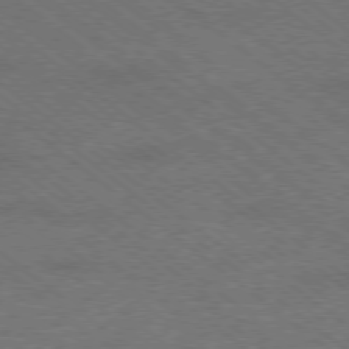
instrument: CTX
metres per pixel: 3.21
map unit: Hpe
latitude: -78.7841
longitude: -15.2537
